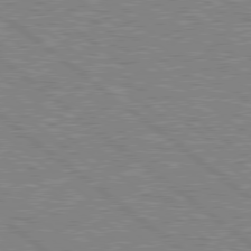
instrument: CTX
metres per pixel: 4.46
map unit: Hpe
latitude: 78.8758
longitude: -168.4223
